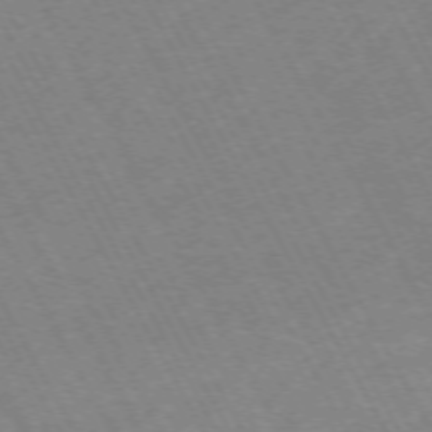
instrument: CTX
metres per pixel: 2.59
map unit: Hpe
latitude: -72.4440
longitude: 9.9178
